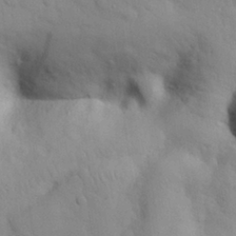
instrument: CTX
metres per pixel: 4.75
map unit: eHh
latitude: 27.7261
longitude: -75.4993
